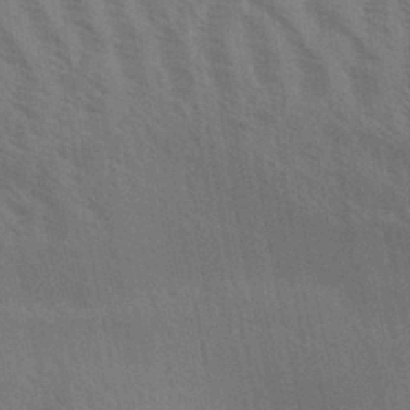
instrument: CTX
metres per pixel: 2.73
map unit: Aa
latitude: 31.2159
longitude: -139.1214
